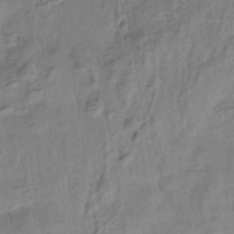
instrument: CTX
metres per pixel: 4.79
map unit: lHb
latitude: -37.8989
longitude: 71.2565
